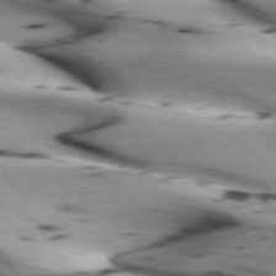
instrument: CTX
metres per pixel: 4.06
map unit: lApd
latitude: 73.0081
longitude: -53.0081
